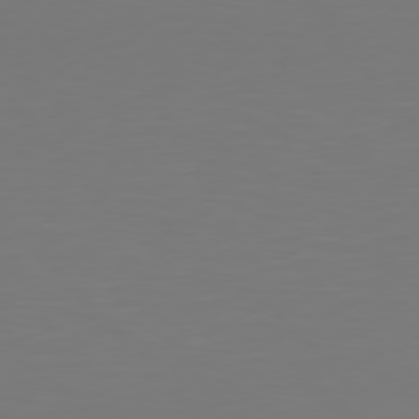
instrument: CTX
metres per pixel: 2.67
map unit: Hpe
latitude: 77.3103
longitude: -166.0444
